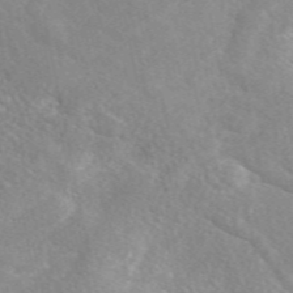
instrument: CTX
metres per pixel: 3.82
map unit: eAb
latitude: 49.0081
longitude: 118.3306
